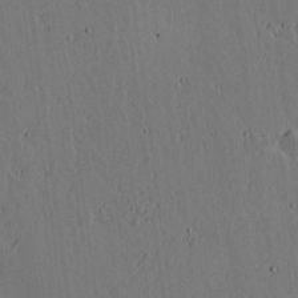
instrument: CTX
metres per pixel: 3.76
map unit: lAvf
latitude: 15.9717
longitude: -125.5371
